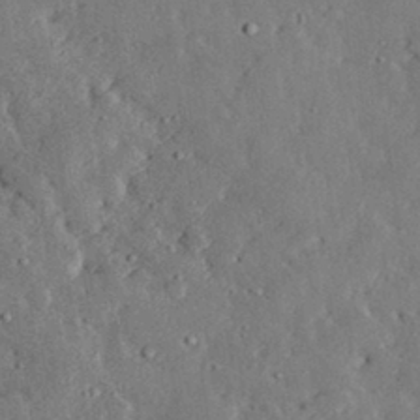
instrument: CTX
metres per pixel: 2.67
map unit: lHvf
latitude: 32.5357
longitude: -83.4237
